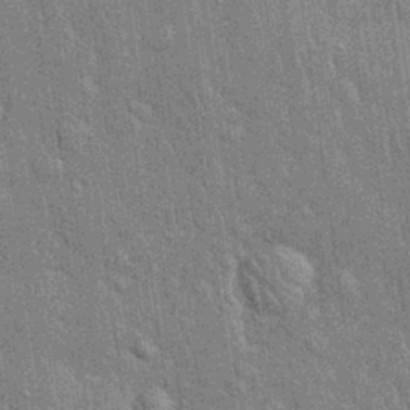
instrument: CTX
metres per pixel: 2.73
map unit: Nhu
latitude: 28.0633
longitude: -68.1578
